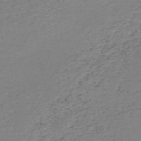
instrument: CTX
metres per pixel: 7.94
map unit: HNb
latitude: -50.7652
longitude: -52.6869
